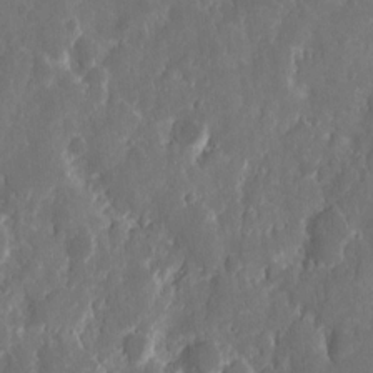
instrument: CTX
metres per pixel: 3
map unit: eHh
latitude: 11.6316
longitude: -72.2145
